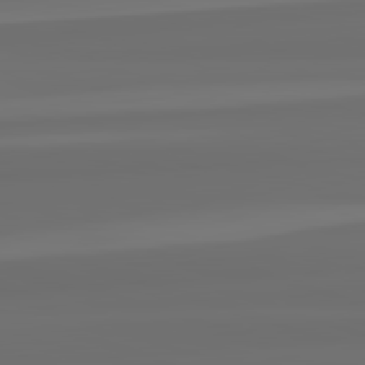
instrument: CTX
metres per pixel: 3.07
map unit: lApd
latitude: 82.7813
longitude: 163.2565
